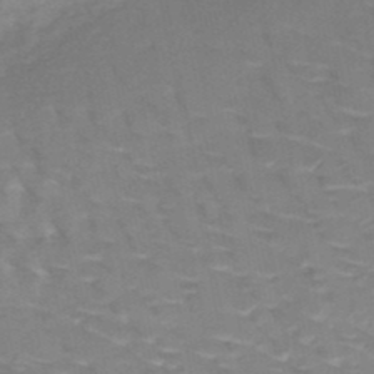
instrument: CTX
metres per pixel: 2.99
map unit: HNb
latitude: -49.5588
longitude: -47.3671
